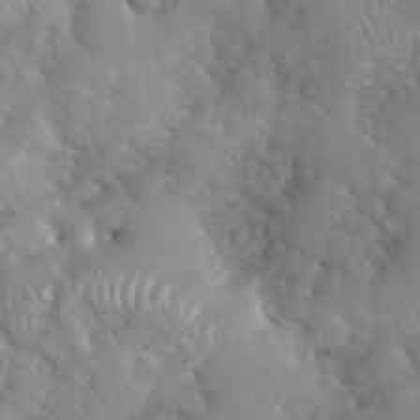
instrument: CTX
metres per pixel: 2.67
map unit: eHh
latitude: 40.0822
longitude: -56.8002
